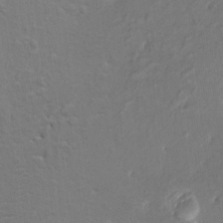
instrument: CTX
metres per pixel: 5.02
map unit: HNhu
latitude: 6.9325
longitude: -3.8394
